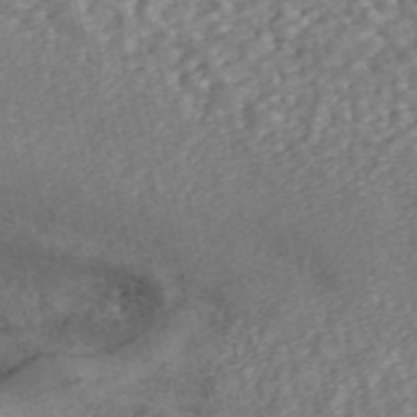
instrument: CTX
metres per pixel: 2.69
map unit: ANa
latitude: 46.5546
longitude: 24.9919
